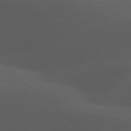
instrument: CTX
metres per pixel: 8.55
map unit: lApd
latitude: 77.9717
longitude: -54.4412
